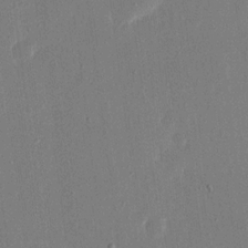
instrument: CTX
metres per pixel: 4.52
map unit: eHh
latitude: 16.7813
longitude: -70.5168
